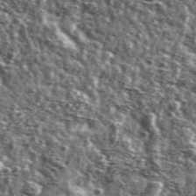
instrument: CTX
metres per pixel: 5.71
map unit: Ave
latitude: 41.8394
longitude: -106.3467
